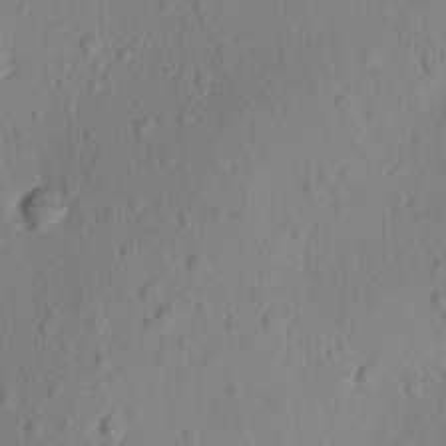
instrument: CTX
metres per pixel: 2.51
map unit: Ave
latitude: -9.7666
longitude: -121.5560
